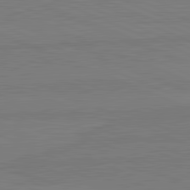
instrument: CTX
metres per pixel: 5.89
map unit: lApd
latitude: 82.2144
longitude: 166.7274
